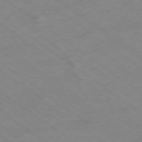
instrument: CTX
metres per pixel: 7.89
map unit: Hpe
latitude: -78.4629
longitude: -22.1767
